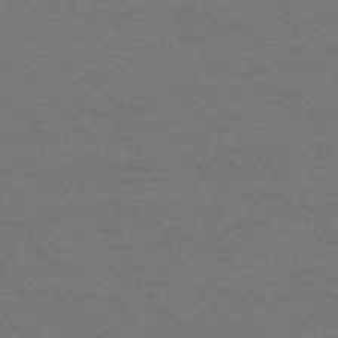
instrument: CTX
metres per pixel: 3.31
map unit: HNb
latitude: -51.7289
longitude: -43.5560
